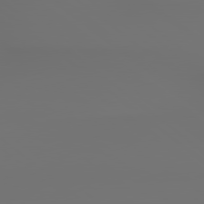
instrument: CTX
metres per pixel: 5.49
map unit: lApd
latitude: 79.2537
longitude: 177.8800
